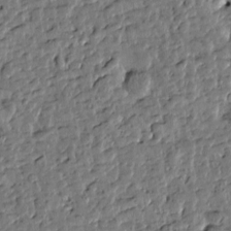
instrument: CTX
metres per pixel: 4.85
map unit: Htu
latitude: 0.3467
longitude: -178.6302
